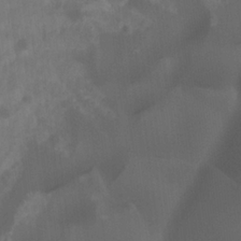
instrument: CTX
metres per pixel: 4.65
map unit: Ht
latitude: -4.3684
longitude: -62.6491
